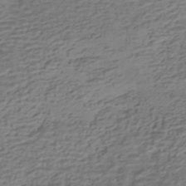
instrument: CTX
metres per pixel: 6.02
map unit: HNhu
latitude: -42.6518
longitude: 101.2753
